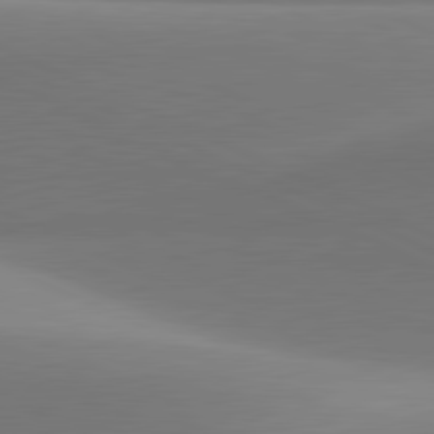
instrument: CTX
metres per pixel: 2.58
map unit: lApd
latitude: 81.5749
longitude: 143.7477
